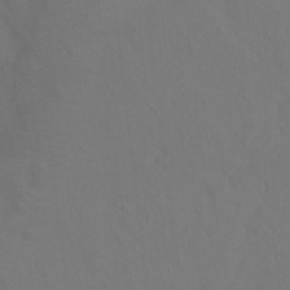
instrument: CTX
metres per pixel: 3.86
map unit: Ht
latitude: 2.0444
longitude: -34.4790
